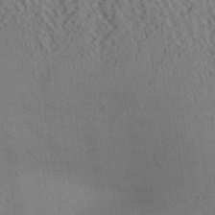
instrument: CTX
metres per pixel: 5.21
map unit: Aa
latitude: 25.4993
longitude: -134.4223
